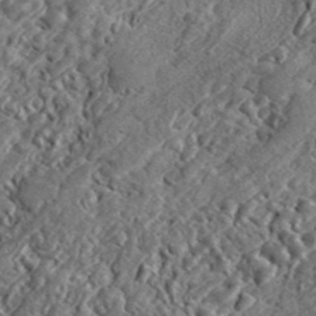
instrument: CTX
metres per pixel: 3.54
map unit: lHvf
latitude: 42.2523
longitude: -89.0837
